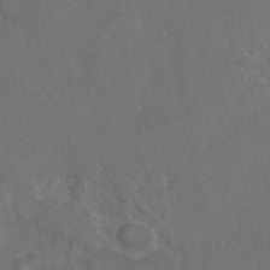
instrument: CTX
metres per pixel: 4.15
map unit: eAb
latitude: 46.2712
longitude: 109.4076
